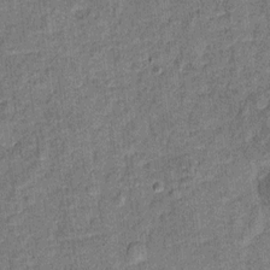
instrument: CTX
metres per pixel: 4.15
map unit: Ht
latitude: 9.8017
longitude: -38.8947
